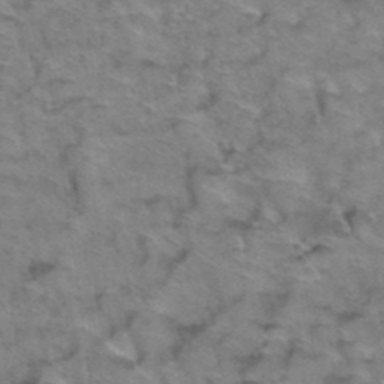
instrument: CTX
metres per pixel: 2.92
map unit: Hto
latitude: 38.9703
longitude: -44.2144
